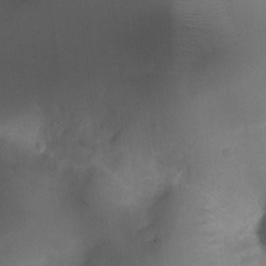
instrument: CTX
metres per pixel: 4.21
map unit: Ht
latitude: -10.7085
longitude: -28.3278
